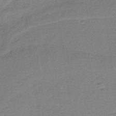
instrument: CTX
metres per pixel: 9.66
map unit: HNb
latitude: -34.3495
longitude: 59.1431
